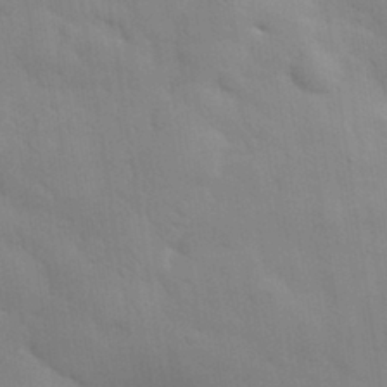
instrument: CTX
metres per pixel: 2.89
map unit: eHh
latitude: 32.1767
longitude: -70.3467
